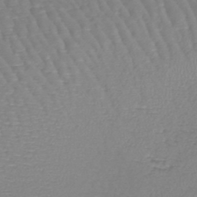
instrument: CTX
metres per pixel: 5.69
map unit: lHb
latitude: -45.5777
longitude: 76.6518
